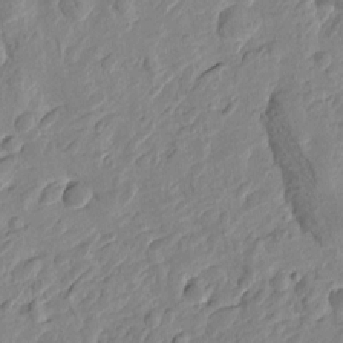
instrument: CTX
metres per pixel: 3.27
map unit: Htu
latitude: -3.4265
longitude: -176.0633
